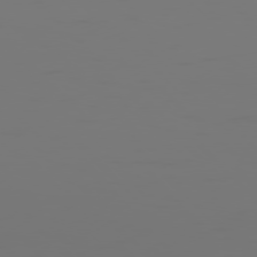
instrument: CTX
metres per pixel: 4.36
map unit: Hpe
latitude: 77.0269
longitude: -135.3670
